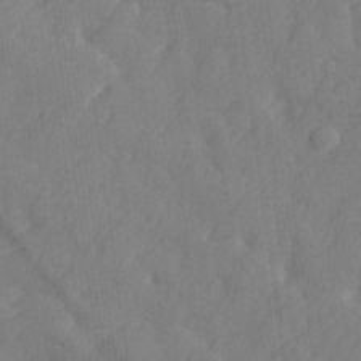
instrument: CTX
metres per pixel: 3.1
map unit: lHvf
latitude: 24.3656
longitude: 143.0486
